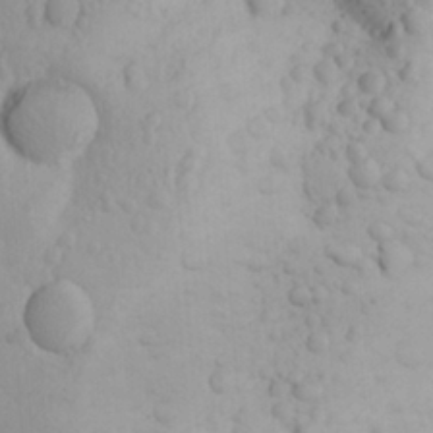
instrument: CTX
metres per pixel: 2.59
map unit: Aa
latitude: 25.1025
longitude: -146.5924
